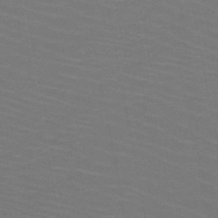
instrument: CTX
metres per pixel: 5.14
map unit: HNb
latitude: -47.9556
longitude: -45.4426
